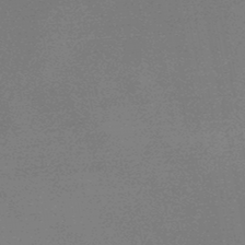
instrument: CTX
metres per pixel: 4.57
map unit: lHb
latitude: -46.3306
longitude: 58.0849
